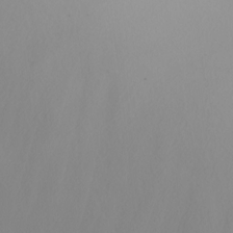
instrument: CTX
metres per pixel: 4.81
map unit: Nhu
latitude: -4.5196
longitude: -91.6127
